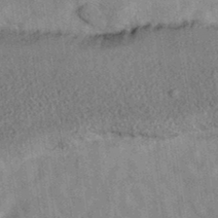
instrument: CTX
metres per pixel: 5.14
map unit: eAb
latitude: 34.8569
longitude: 109.2754
